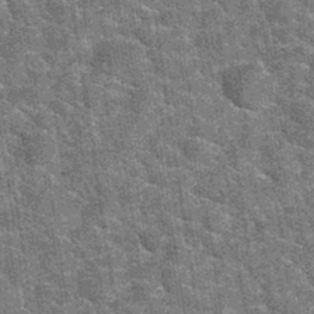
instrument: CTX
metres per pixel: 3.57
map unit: Hto
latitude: 35.0836
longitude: -52.7057
